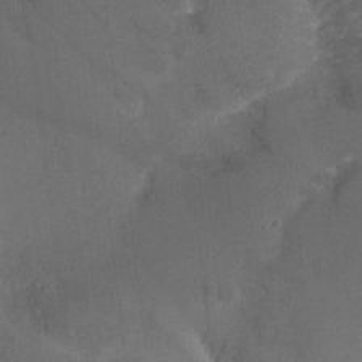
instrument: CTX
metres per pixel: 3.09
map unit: Nhu
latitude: 26.4790
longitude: -50.4034
